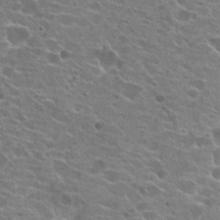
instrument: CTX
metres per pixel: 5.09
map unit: Hto
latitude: 21.9339
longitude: -42.0822
